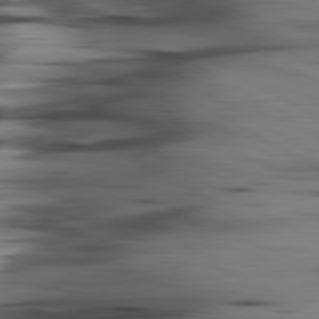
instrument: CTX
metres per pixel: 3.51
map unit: lApd
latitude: 80.6113
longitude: -122.3278
